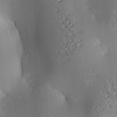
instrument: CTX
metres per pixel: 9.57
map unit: lAa
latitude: 3.4993
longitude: -116.5546
